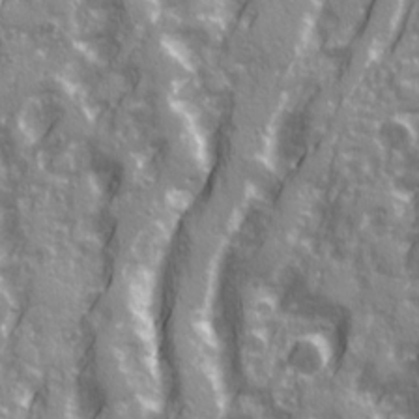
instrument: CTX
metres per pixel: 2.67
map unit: Ave
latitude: 20.8380
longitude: -132.8947
